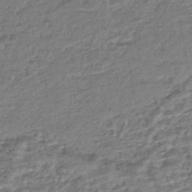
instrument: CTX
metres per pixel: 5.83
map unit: HNhu
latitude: -45.2565
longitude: 105.9745
